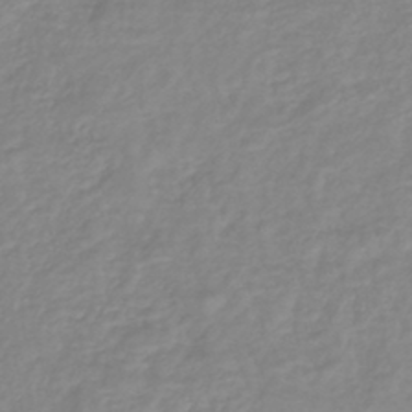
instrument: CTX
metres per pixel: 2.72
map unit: lHb
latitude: -40.0472
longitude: 72.1794
